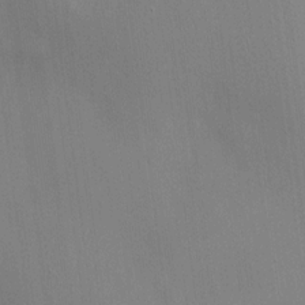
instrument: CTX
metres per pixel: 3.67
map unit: HNhu
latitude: 12.9514
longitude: 12.0661
